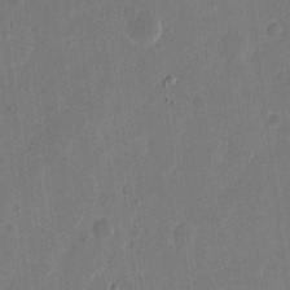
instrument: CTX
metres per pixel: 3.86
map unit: eHh
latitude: 10.6302
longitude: -68.3845
